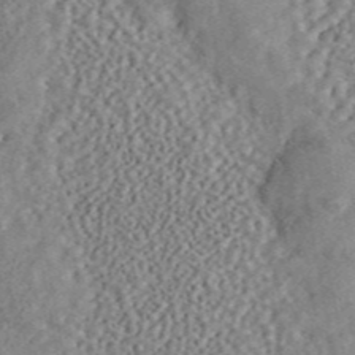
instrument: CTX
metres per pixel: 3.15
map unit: ANa
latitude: 46.0822
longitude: 50.6707
